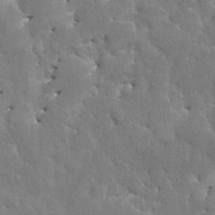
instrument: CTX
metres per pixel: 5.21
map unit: HNhu
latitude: 4.1200
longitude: 4.3684
